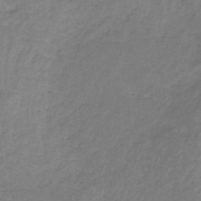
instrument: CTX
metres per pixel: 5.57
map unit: lHb
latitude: -31.2187
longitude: 65.8989
